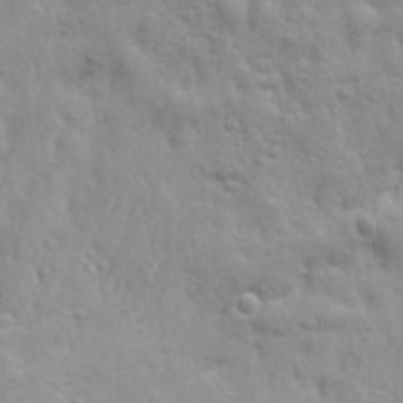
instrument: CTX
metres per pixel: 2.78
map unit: Ave
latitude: 17.6127
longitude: -133.1970
